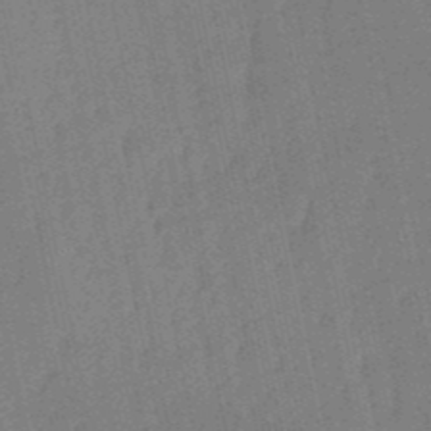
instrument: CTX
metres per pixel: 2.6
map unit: lHb
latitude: -50.9164
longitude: 79.5777
